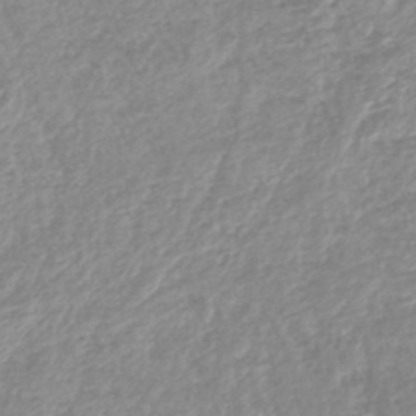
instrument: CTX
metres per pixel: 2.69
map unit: lHb
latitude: -45.5021
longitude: 65.4266
